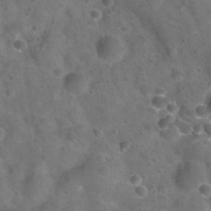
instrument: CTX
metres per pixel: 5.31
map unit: Nhu
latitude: 24.3845
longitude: -51.9717
